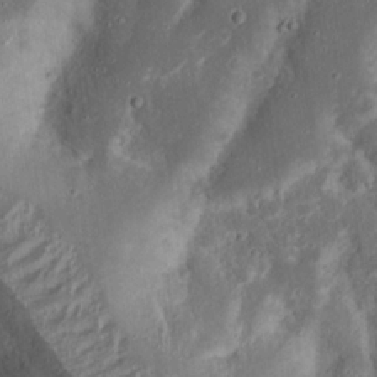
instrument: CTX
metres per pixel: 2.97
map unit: Nhu
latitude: 18.2522
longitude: -73.5938
